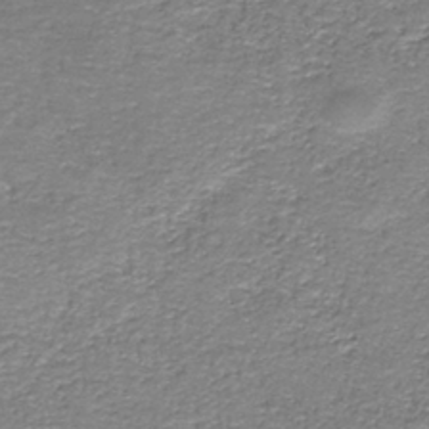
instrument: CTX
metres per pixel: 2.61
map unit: HNb
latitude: -37.0675
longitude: 51.4076
